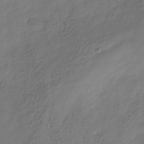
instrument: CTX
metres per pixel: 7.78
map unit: Hve
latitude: -35.5210
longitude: 88.3495
